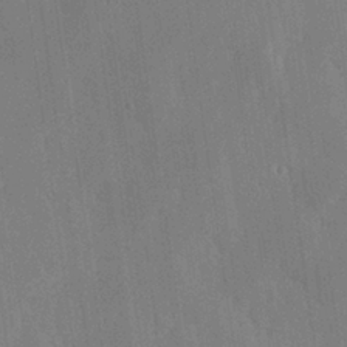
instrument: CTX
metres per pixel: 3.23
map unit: Hve
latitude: 26.8380
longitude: 150.7274
